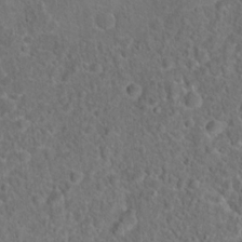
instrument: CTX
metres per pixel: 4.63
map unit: Hto
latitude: 17.3860
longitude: -41.4804
